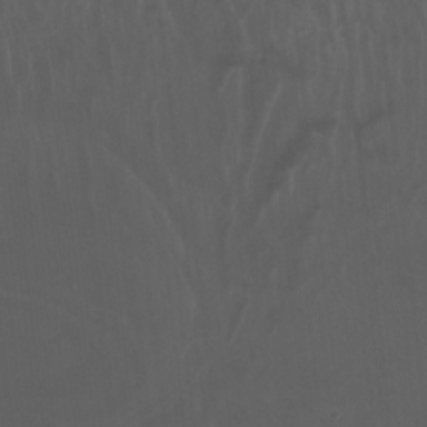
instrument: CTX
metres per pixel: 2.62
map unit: Htu
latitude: -6.7463
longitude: -67.8205
